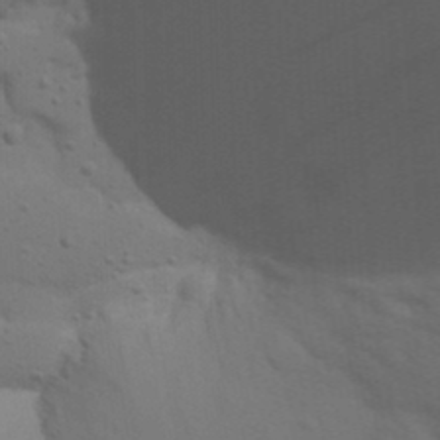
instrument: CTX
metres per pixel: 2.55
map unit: Nhu
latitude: 22.1956
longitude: -73.4427
